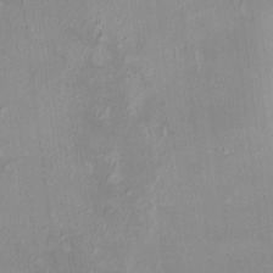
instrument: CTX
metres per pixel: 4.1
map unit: HNhu
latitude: 6.0444
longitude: 7.7855
